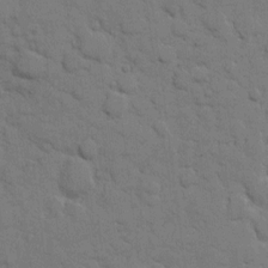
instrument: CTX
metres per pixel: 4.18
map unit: eHh
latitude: 7.6883
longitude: -65.3671
